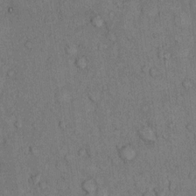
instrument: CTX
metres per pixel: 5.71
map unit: Hto
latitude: 10.3278
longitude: -59.1214
